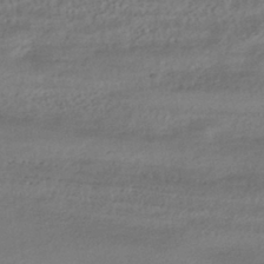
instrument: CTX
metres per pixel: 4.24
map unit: HNhu
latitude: -42.2928
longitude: 103.9367
